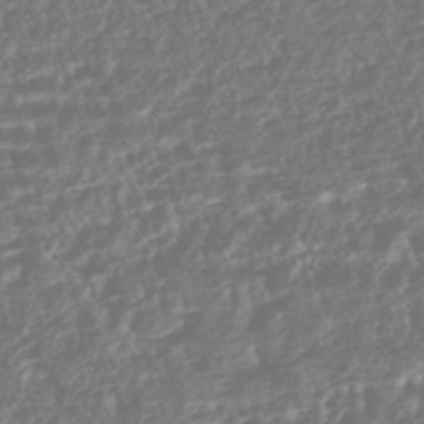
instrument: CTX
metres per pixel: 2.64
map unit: HNhu
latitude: -43.8233
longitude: 104.3117
